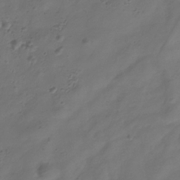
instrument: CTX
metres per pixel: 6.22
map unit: Hve
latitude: -34.4629
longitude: 90.7086
